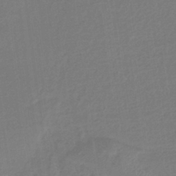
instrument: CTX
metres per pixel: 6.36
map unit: lHb
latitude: -37.2942
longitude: 58.2739
